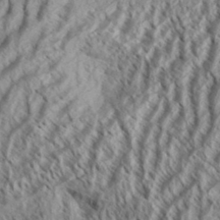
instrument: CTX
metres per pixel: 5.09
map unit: Aa
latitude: 33.8772
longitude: -137.9150
